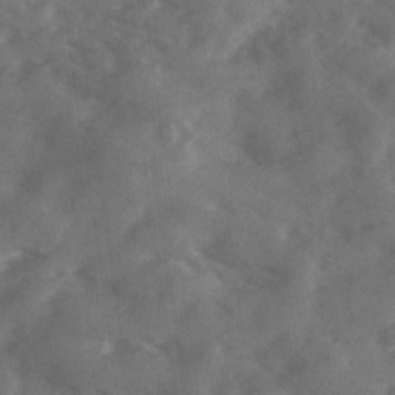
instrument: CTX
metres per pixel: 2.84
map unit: Ave
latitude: 18.4979
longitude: -131.0459
